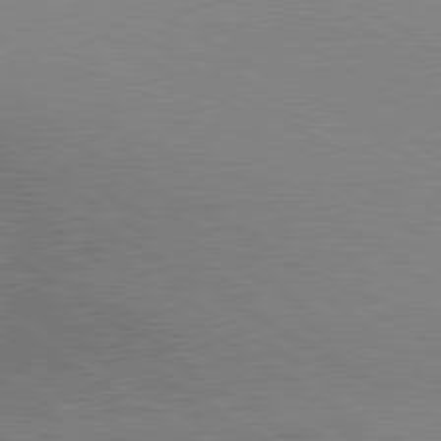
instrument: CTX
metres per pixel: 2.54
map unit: lApd
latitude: 80.1200
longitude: 130.2928
